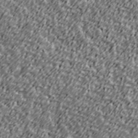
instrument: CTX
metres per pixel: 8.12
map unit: Ave
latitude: 41.2914
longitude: -113.4993
